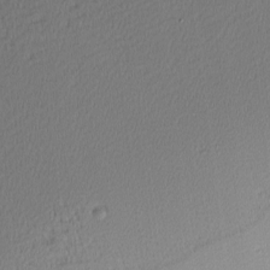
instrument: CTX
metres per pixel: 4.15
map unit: Nhu
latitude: 1.0080
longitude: -78.4790
